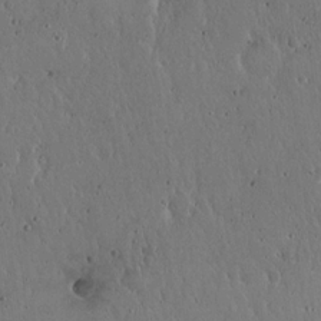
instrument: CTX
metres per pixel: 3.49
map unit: Hto
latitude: 18.0444
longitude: -59.4426
